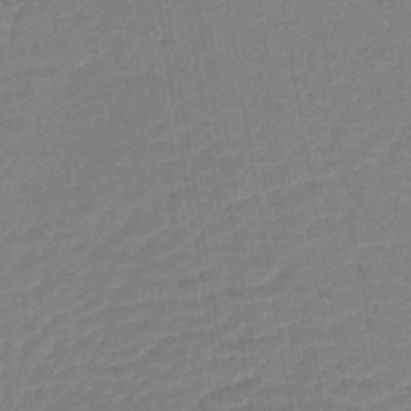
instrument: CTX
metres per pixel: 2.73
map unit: lHb
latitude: -44.1039
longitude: 79.8422
